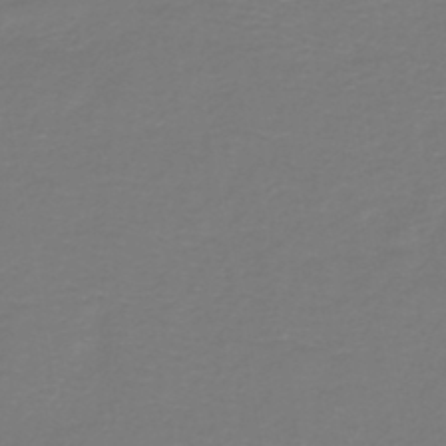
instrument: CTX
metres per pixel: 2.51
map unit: HNb
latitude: -46.1794
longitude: 53.6344
